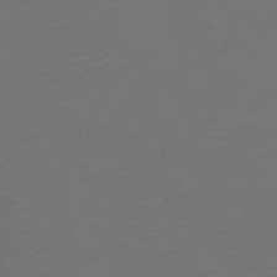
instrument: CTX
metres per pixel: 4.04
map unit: Htu
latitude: -6.6707
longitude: -74.0633
